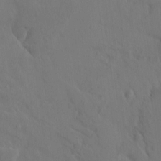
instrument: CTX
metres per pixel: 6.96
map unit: HNhu
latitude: 6.8758
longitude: -0.2711
